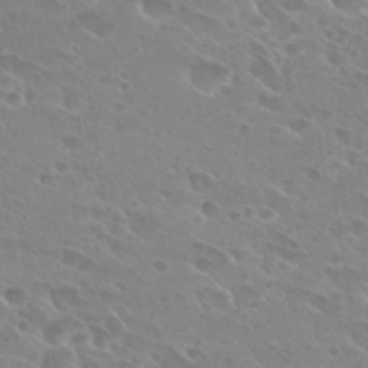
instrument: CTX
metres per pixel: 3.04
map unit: Hto
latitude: 27.6883
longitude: -39.7638
